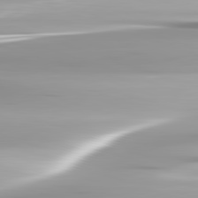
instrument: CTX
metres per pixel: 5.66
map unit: lApd
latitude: 82.6301
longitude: -139.9717
